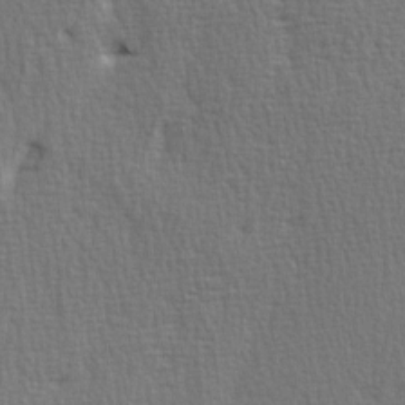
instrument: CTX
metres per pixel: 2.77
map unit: Ave
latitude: 3.1214
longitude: -111.3860
